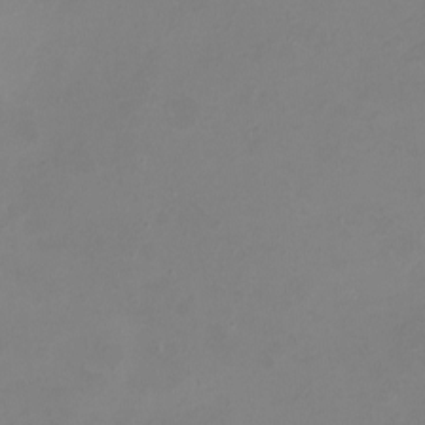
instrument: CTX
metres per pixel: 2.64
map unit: eHh
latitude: -5.2187
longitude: -78.5357
